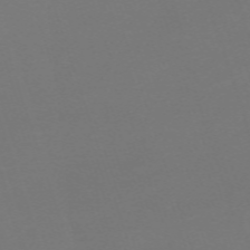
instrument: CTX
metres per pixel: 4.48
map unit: eHh
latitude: -63.7855
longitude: 49.4833
